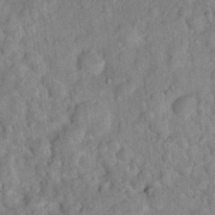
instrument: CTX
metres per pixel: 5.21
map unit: Hto
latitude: 16.9703
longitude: -52.6302
